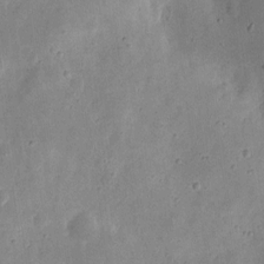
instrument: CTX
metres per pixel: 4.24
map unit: eHh
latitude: 7.9717
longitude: -71.9150
